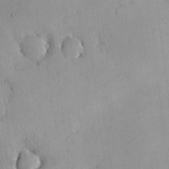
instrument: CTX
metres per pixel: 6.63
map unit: HNhu
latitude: 6.6868
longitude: 14.7464
